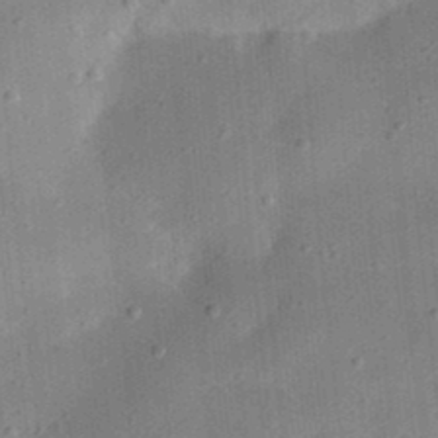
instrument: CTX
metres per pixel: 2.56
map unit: eHh
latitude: 24.7624
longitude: -70.7057
